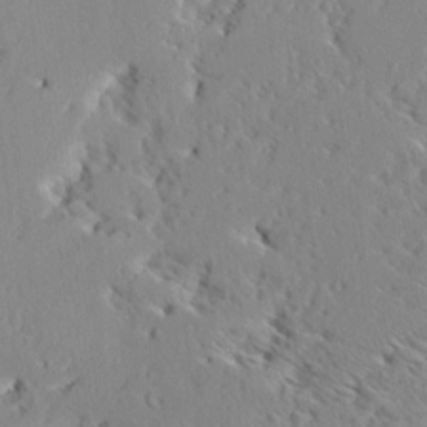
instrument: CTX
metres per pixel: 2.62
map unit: Aa
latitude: 9.0836
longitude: -135.2726
